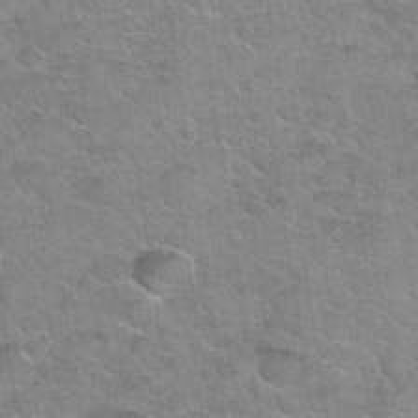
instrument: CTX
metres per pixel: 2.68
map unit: Hto
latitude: 34.7246
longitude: -52.4979
